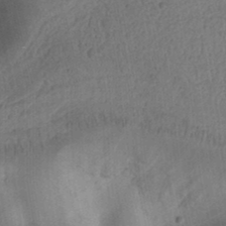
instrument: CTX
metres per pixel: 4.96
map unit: Ht
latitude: 11.1970
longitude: -74.5924
